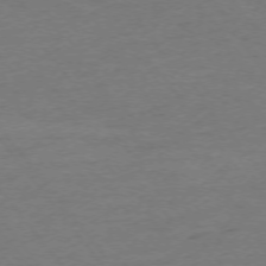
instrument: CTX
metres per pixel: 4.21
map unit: Ap
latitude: -75.0298
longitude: -84.3278
